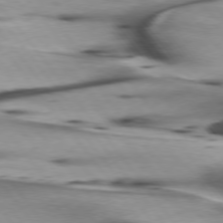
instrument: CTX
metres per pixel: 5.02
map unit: lApd
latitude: 75.9150
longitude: -64.9325
